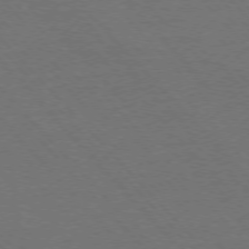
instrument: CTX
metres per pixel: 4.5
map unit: Ap
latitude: -76.9164
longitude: -86.5168
